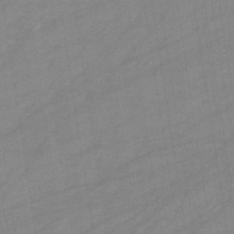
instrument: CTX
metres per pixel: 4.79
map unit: eHb
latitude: -34.4251
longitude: 72.8786
